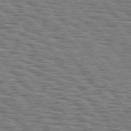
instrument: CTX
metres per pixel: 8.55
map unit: Hpe
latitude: 74.7813
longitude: -152.8758
